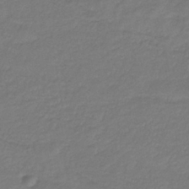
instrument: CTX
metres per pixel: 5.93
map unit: lHb
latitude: -38.3873
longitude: 70.7274
